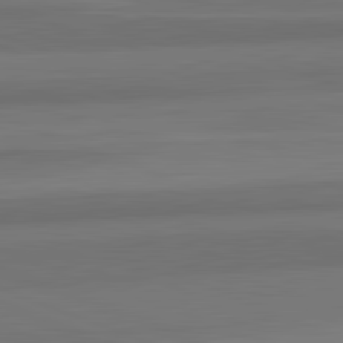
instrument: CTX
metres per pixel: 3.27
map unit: lApd
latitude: 82.7246
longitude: 177.5399
